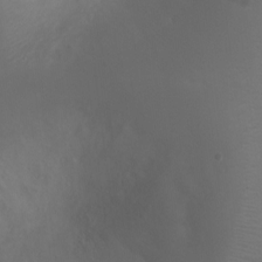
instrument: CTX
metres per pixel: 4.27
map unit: Ht
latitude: 1.7449
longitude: -20.6113
